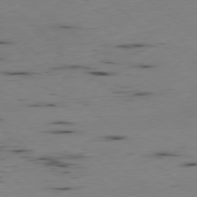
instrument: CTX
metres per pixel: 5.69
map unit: Hpe
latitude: -79.3887
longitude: 9.2376
